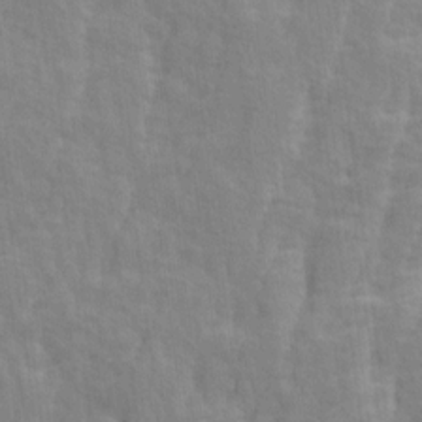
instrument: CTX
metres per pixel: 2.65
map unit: Ave
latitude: 14.1011
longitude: -134.4223
